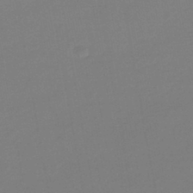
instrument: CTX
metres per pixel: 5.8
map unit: HNhu
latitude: -44.3495
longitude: 93.8800
